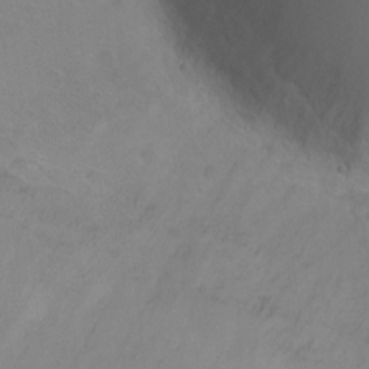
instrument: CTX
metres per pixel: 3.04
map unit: Ht
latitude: -3.3887
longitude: -24.7246
